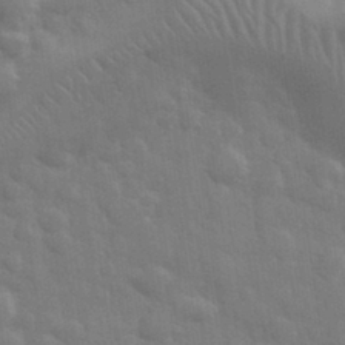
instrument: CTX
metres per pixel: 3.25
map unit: eHh
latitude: 32.8380
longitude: -70.1956
